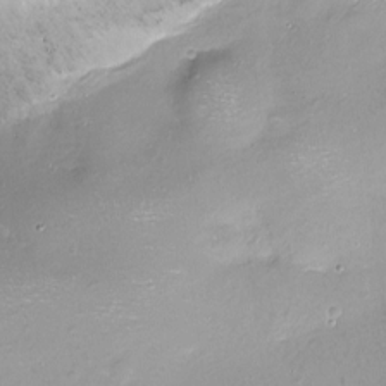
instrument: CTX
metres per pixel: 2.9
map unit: Nhu
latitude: -13.6911
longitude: -40.7813
